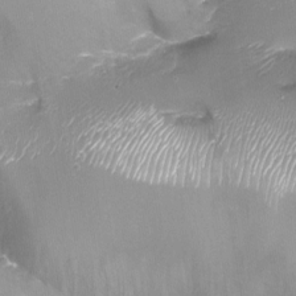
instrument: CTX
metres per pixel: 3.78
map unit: Aa
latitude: -8.0850
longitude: -71.9906
